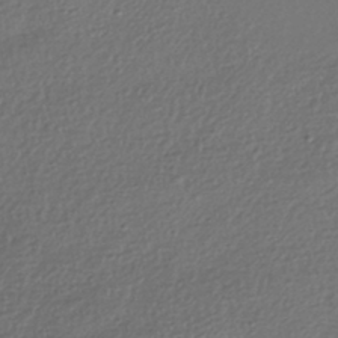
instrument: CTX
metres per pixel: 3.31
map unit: HNhu
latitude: -42.4628
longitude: 96.6897
